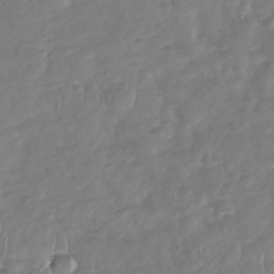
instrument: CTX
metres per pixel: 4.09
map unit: Nhu
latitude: -30.3495
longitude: -60.8947
